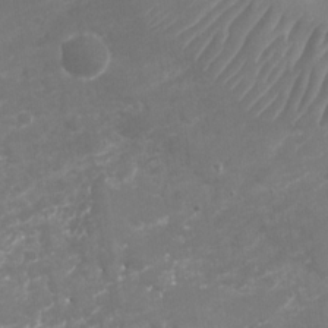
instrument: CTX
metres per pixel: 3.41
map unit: Nhu
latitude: -28.7652
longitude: -64.2334
